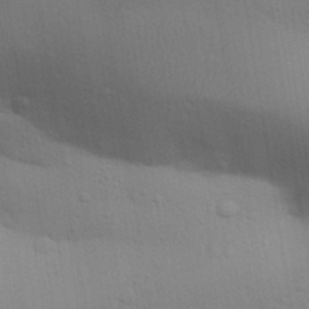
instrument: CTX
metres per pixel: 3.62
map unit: Aa
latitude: 31.7072
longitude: -146.3468
